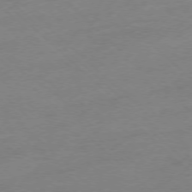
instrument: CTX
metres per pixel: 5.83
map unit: Ap
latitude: -77.1620
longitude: -63.9150
